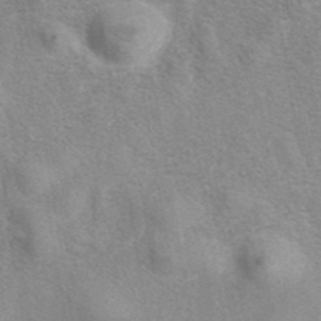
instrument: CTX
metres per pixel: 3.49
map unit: eAb
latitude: 40.1766
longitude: 106.9164
